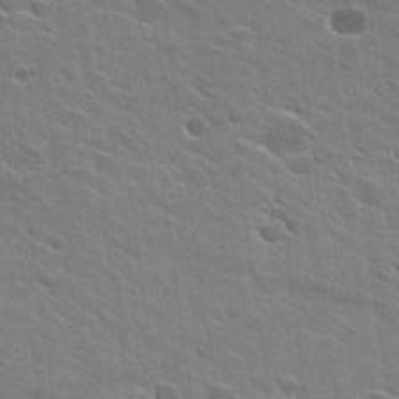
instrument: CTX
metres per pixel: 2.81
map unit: Hto
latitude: 26.6113
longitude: -43.3293
